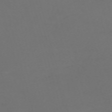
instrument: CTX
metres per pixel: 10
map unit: Nve
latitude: -59.8422
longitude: 60.4818
